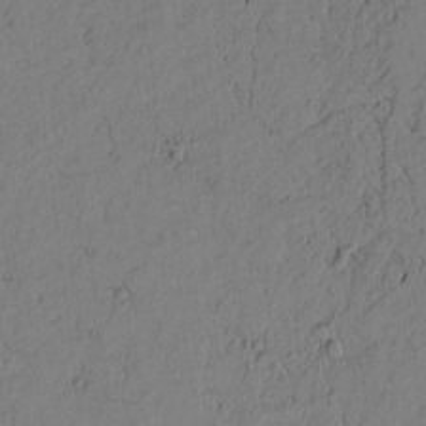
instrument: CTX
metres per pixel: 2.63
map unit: Htu
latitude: -3.5966
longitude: 170.2173
